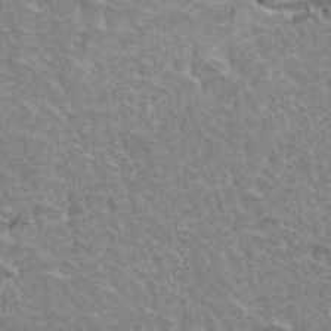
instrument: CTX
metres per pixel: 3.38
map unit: Hto
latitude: 35.4804
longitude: -46.6113
